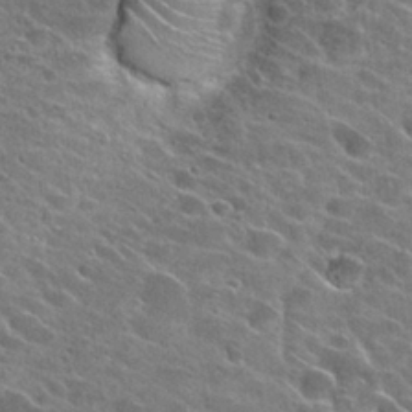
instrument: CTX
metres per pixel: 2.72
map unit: Hto
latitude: 26.6302
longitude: -42.9514
